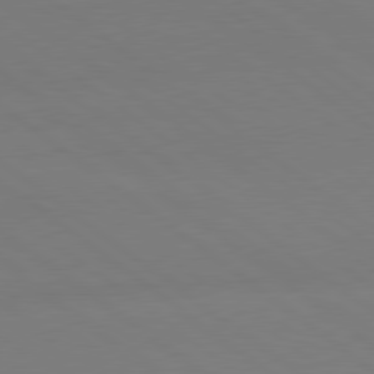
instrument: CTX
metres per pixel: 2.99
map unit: lApd
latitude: 79.0837
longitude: -150.8191
